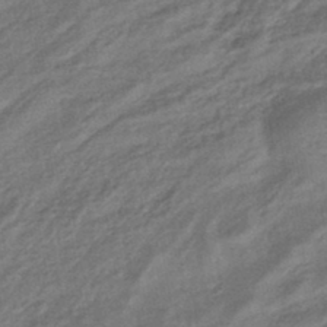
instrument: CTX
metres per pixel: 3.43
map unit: eHb
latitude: -43.5021
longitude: 84.2361
